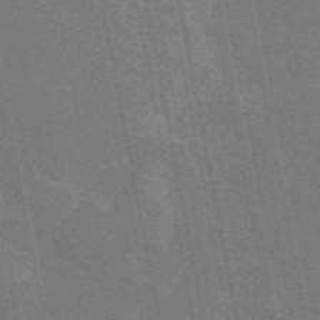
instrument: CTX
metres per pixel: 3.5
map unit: eAb
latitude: 46.1200
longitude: 121.7288
